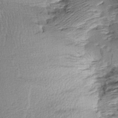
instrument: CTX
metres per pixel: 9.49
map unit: Aa
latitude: 8.3278
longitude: -140.8758
